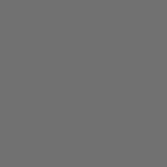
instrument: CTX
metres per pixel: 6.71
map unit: Hpe
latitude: 76.0444
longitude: -127.8583
